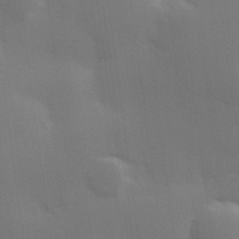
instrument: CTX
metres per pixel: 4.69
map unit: Hve
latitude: 26.7057
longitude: 147.9178
